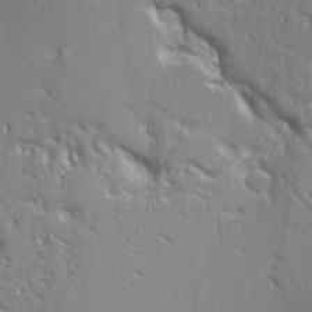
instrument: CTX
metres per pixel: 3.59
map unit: Aa
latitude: 20.2145
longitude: -124.3278
